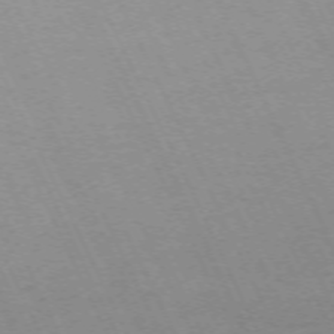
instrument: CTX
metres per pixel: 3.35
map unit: Hpe
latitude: -70.8597
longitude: 12.3306
